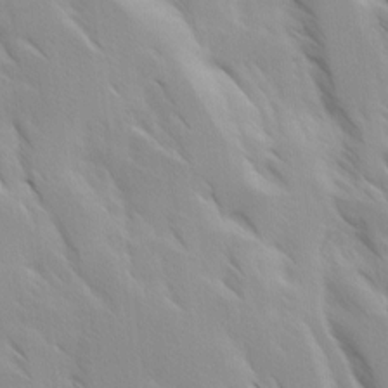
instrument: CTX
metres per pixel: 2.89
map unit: Ave
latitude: 9.0648
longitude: -103.8961
